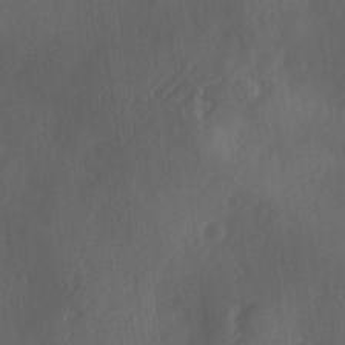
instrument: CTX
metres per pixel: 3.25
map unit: Ave
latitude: 18.3089
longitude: -131.5372
